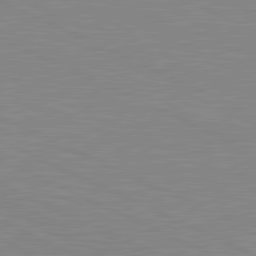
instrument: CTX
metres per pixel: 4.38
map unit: lApd
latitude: 81.5938
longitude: -172.4034
